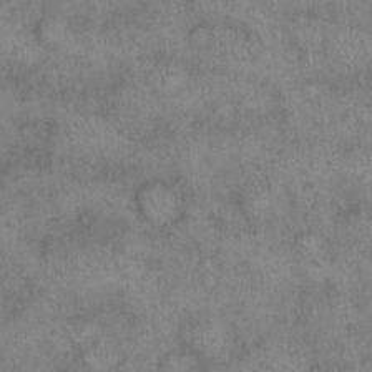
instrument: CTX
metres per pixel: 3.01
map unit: eHh
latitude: 14.1956
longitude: -64.4223
